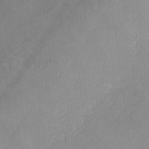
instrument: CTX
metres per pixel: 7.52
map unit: lHvf
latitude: -13.8045
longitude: -102.3656
